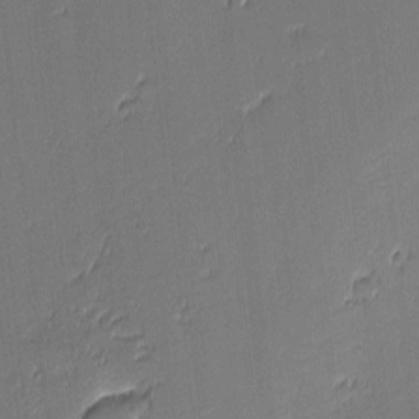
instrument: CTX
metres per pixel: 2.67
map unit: eHh
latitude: -3.4454
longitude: -82.4034
